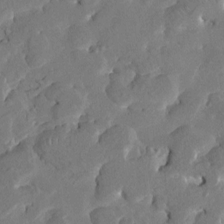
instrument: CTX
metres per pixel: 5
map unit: HNhu
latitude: 7.2726
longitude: -5.6505
